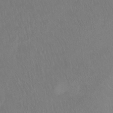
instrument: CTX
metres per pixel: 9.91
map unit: Ht
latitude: -7.7477
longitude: -38.1011
